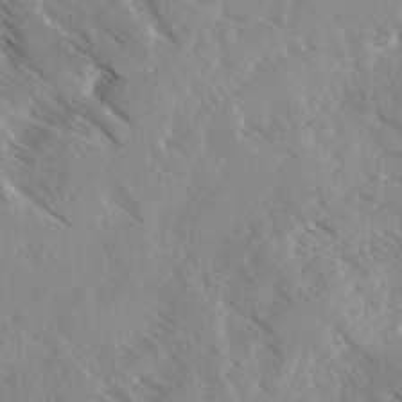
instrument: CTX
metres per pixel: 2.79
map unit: Ave
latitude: -1.6722
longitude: -111.8961
